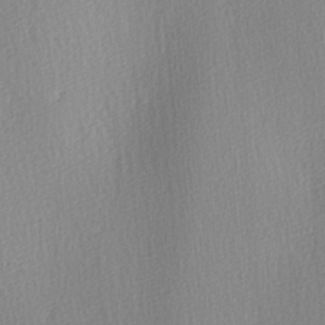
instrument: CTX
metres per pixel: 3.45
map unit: Ave
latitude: 3.3670
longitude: -112.0822
